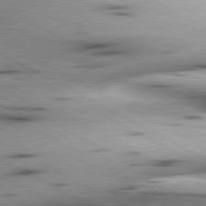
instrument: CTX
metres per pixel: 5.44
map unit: lApd
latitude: 80.4790
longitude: 156.9542
